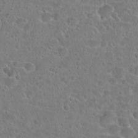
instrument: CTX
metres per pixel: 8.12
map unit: Hto
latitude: 22.8758
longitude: -45.7638
